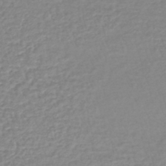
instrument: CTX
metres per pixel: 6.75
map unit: lHb
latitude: -40.2550
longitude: 72.2361
